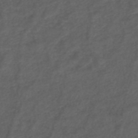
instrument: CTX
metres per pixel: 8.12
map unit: ANa
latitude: 39.2915
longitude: 23.2943
